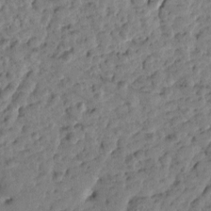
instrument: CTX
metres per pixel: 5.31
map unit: Htu
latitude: 1.1403
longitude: 179.8233
